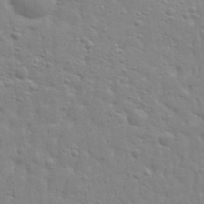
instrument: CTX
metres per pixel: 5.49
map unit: Aa
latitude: 32.6490
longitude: -133.6883
